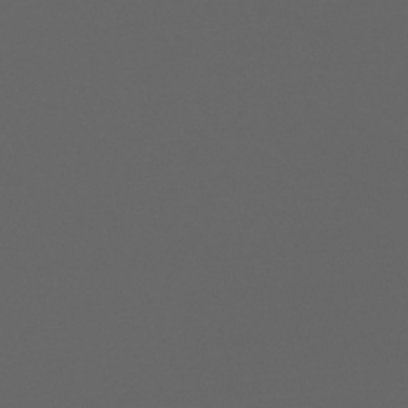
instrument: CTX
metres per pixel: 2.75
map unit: HNhu
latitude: -40.1417
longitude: 97.5966
